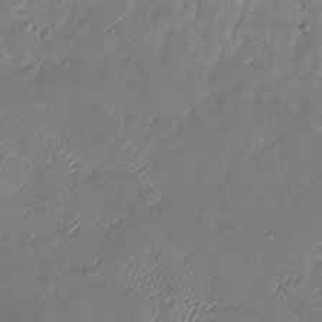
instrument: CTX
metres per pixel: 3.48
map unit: Nhu
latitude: -27.7855
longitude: -59.1970
